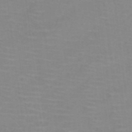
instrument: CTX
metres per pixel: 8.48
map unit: ANa
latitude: 37.8017
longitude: 23.7478
